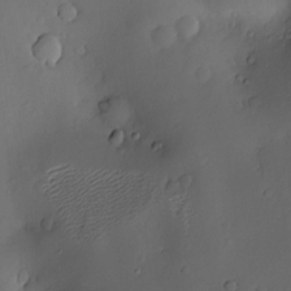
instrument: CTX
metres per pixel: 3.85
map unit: Hve
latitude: -9.8800
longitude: 174.7274
